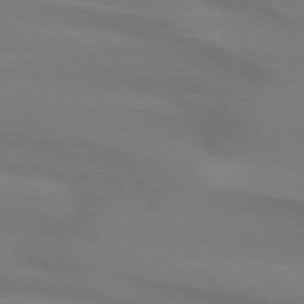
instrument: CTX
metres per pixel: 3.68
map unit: lApd
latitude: 74.2712
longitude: -63.1403
